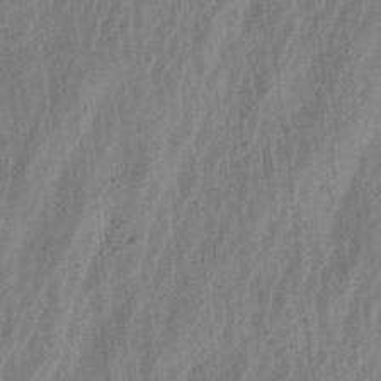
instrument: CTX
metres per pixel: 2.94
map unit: lAa
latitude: -6.1228
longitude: -129.1403
